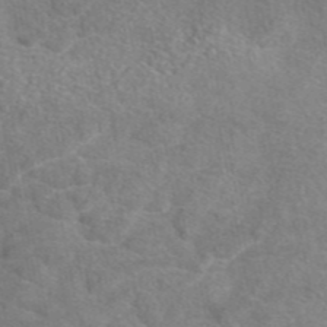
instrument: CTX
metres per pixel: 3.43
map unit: eAb
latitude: 46.9703
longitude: 101.9556
